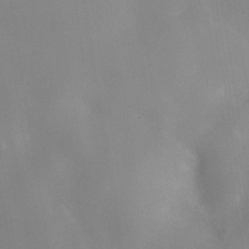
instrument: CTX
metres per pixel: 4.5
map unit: Nhe
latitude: -36.0661
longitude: -130.5546
